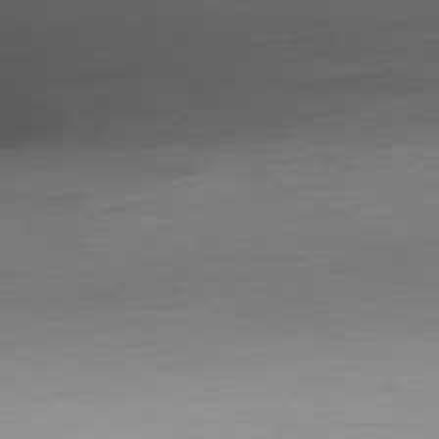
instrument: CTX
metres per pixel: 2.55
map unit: Ap
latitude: -78.0661
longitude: -97.3859
